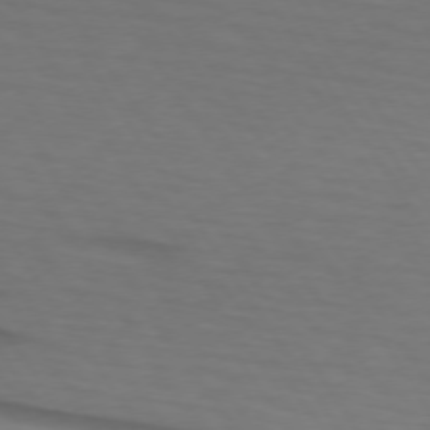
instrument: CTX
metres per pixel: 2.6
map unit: lApd
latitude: 73.3293
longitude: -75.7828
